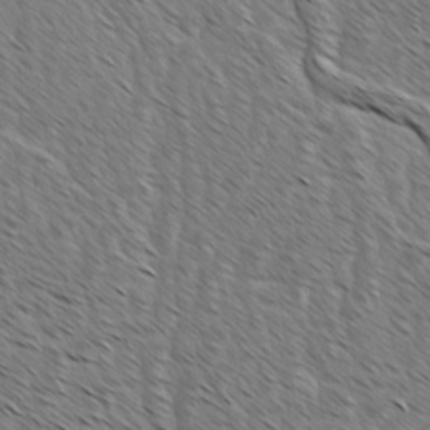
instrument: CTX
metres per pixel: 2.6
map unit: lAvf
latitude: -1.8234
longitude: -113.3859
